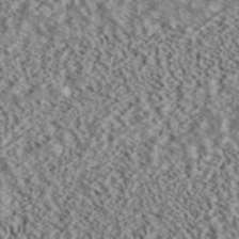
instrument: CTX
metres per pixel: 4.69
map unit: ANa
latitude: 40.3656
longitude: 30.1794
